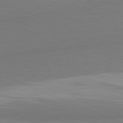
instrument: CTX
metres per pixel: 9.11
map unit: lApd
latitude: 81.6883
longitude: 177.3132
